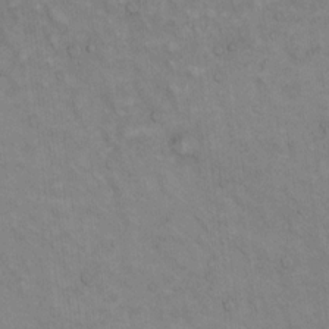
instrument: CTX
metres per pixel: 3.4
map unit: Hto
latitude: 14.7058
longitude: -60.6112
